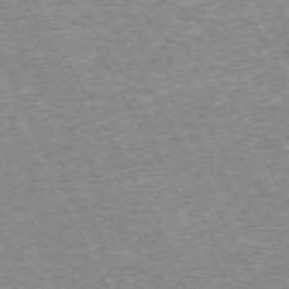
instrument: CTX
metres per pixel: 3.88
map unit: Hpe
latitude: -71.7667
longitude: 7.3320
